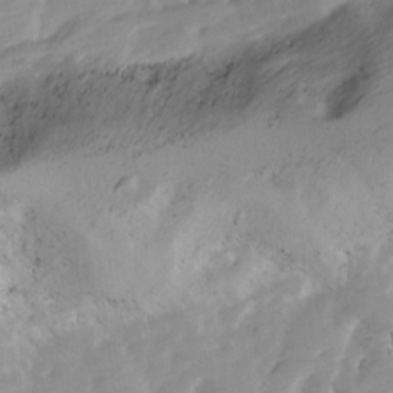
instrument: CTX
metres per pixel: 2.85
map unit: Ave
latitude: 13.7639
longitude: -103.4237
